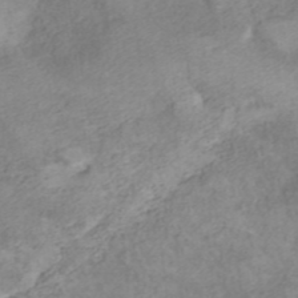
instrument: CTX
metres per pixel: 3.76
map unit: ANa
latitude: 36.6113
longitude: 13.6533
